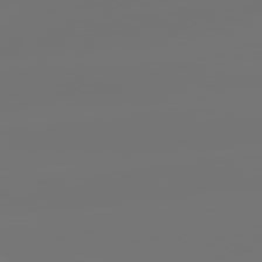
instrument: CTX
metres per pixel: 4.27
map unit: lApd
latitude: 82.0822
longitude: -150.4223
